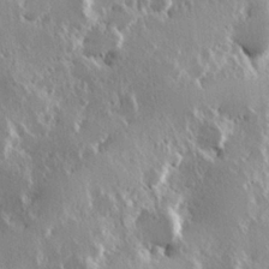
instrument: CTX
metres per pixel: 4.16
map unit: Hve
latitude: 23.8772
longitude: 145.9745
